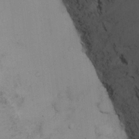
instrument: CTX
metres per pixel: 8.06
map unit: Ht
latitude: 12.6491
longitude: -41.2159
